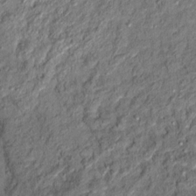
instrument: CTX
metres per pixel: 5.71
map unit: Ht
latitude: 11.6316
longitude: -37.9339
